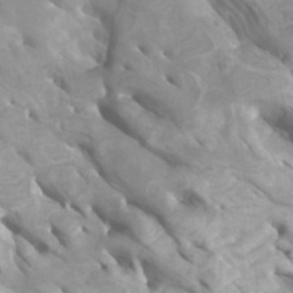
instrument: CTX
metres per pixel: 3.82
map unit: Htu
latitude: -5.7099
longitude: -76.6301
